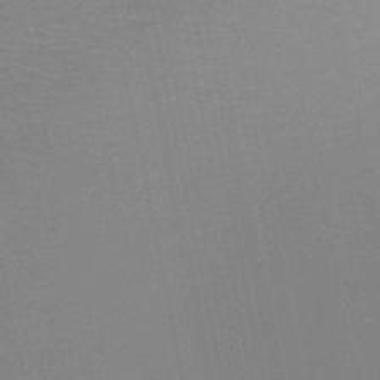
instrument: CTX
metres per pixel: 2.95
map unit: HNb
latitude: -50.8030
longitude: -42.6302
